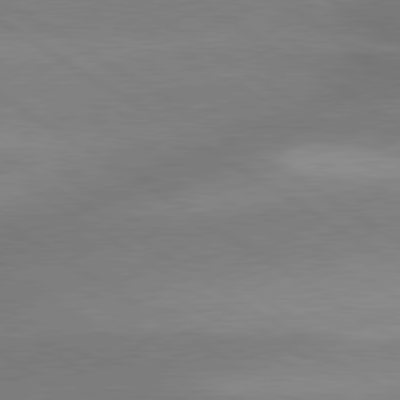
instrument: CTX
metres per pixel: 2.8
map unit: lApd
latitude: 80.0822
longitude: -145.5560
